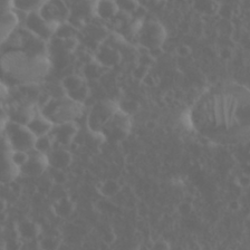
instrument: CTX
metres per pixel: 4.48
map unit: eHh
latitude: 34.7246
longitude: -59.5560
